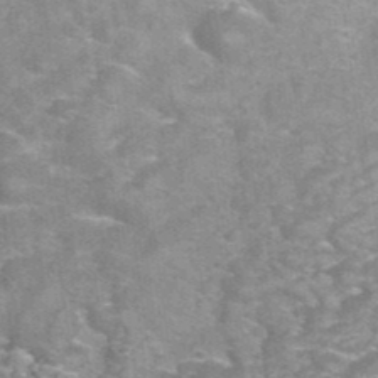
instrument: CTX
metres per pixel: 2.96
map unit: Hto
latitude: 35.5560
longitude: -53.1592
